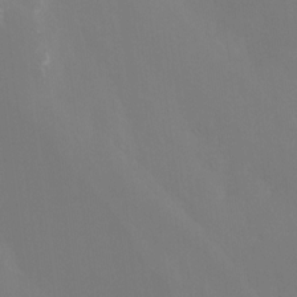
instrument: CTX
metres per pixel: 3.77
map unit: Ht
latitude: -12.6896
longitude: -50.4034
